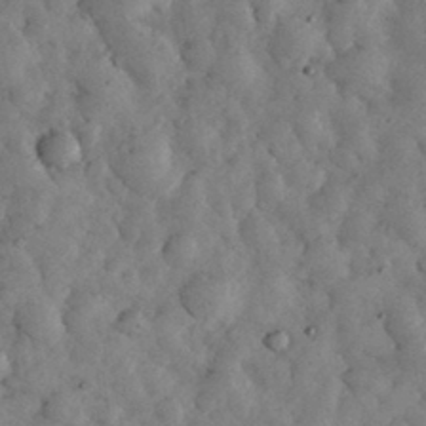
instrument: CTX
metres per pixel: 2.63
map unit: eHh
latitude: 34.4412
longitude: -68.8002
